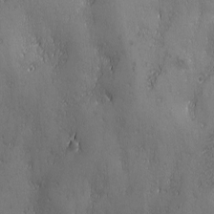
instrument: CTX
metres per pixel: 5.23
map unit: Ave
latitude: 2.3467
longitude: -112.3845
